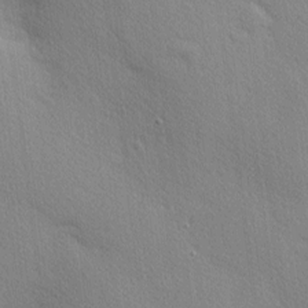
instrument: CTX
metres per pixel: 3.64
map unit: Nhu
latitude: 2.0633
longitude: -75.1781
